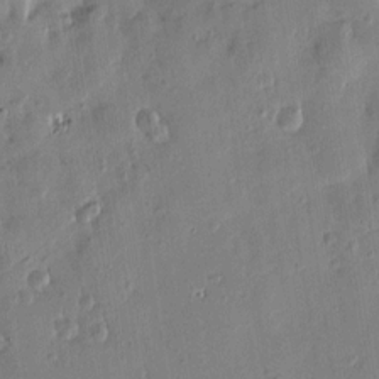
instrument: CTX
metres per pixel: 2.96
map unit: Htu
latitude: 1.5371
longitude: -178.1956
